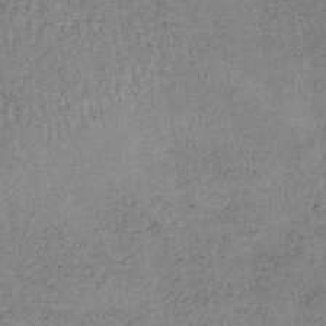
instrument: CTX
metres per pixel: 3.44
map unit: lHb
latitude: -35.7855
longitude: 68.6329
